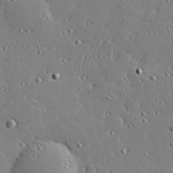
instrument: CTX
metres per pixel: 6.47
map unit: Hve
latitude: 26.1767
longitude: -93.0647
